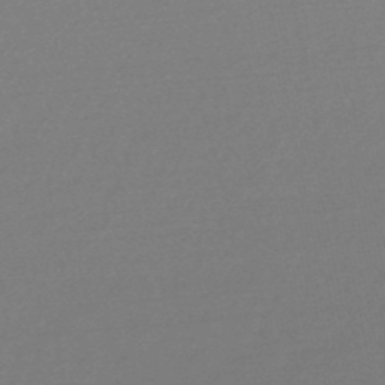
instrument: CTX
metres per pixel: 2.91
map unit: lHb
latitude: -48.9920
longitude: 72.5007
